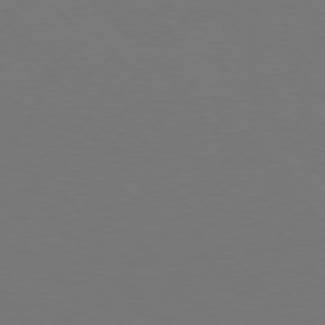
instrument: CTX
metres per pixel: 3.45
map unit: Hpe
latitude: 76.7624
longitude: -169.5938
